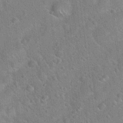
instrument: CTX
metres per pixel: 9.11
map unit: Hto
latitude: 20.7624
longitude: -51.7638
